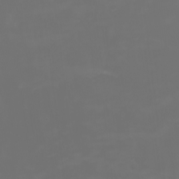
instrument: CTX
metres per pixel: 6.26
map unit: Nhu
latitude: -1.9745
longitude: -76.9702
